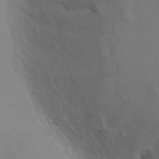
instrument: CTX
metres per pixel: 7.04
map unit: ANa
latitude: 36.1200
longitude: 14.0283
